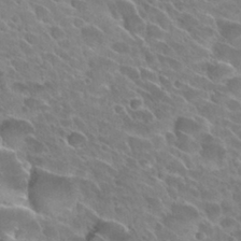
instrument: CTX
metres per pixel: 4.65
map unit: Hto
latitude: 28.1578
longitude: -39.3482
